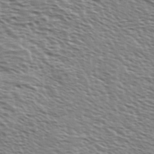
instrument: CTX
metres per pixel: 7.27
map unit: Ave
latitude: 37.6127
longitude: -112.7624
